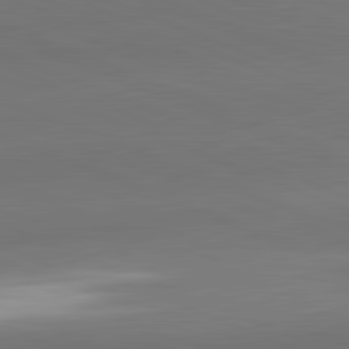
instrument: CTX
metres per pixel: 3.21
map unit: lApd
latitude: 82.0255
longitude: 149.9556
